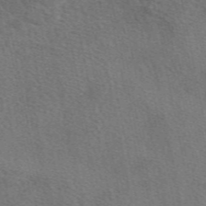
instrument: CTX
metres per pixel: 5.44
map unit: eAb
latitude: 49.5182
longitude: 115.4454
